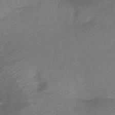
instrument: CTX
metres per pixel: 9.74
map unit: lHb
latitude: -42.3495
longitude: 80.5196
